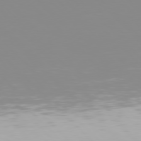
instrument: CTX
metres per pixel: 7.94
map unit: Hpe
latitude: 77.3481
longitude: -172.7057
